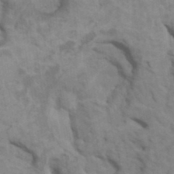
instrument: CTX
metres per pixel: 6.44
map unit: HNhu
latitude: 4.6113
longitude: -2.7813
